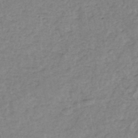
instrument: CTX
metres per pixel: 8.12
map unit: eHh
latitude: -46.0850
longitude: -29.3859
